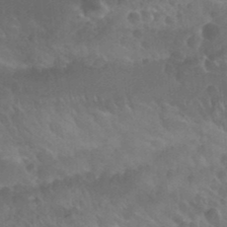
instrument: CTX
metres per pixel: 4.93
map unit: Nhu
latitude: 27.1025
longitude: -54.5735
